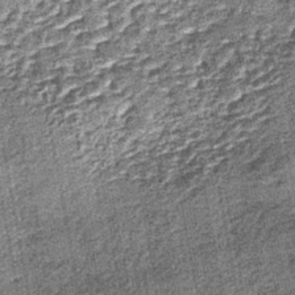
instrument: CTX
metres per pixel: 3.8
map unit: lHb
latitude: -39.2565
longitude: 64.8219
